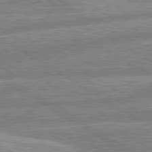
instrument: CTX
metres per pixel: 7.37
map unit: lApd
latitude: 80.4601
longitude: -169.8206
